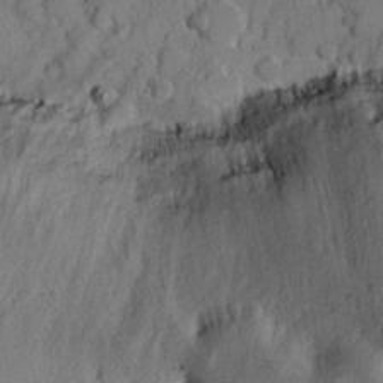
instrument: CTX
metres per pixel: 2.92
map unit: Hve
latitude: 24.5167
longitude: 149.8234
